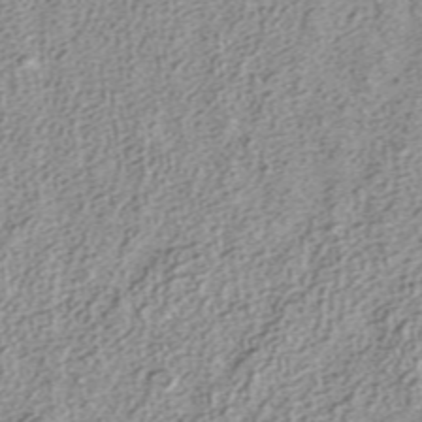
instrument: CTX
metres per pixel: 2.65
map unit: ANa
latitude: 36.9325
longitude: 15.1431
